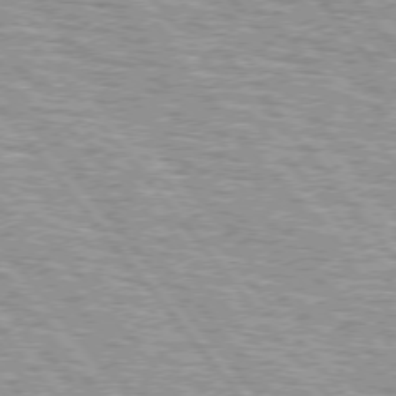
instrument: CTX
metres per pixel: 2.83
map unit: lApd
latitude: 74.9703
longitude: -76.6490
